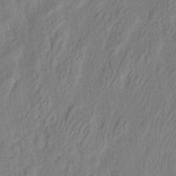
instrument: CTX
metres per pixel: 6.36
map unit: eHh
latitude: 5.0647
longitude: -77.1781
